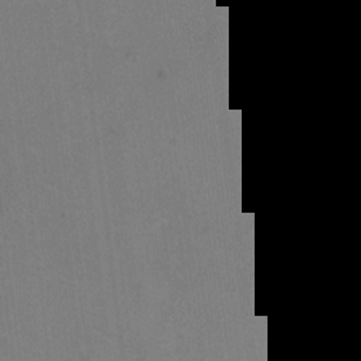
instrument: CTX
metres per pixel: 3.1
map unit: eHh
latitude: 6.5357
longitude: -65.8205
